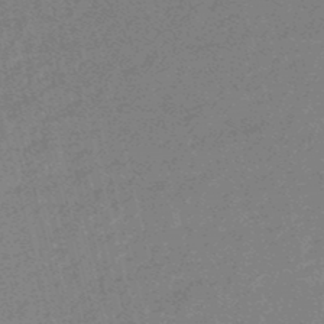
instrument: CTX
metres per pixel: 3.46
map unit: eHb
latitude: -48.4251
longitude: 86.8975
